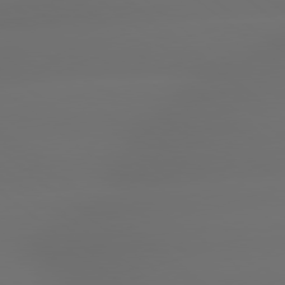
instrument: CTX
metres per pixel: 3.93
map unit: lApd
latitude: 79.1026
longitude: -135.2537
